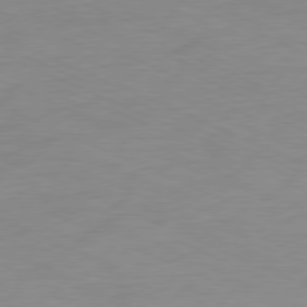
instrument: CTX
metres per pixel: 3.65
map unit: Ap
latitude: -78.3306
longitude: -72.5168
